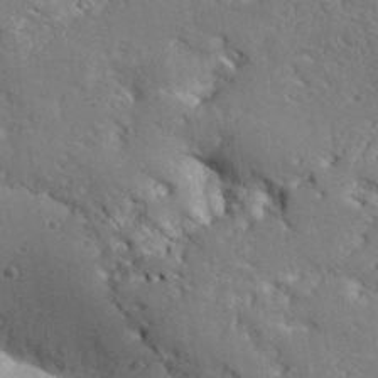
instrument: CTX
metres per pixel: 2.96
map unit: Aa
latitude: 31.6316
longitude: -133.1781
